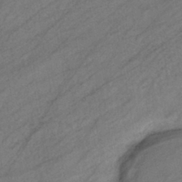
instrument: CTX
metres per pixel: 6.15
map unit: eHb
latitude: -40.4062
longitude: 83.0297
